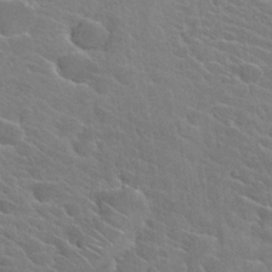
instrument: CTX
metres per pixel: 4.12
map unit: Hto
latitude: 25.3481
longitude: -40.8946
